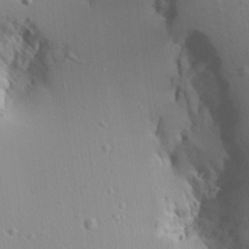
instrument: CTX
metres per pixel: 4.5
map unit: Aa
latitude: 12.7246
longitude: -143.1592
